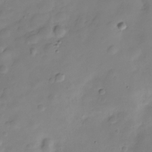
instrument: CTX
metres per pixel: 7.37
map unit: Hve
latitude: -29.0864
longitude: 91.9367
